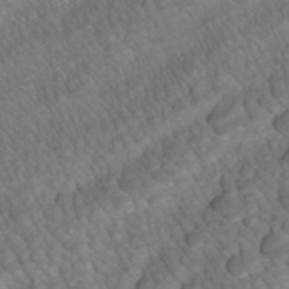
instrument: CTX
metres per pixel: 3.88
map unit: ANa
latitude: -42.0472
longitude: 108.7274
